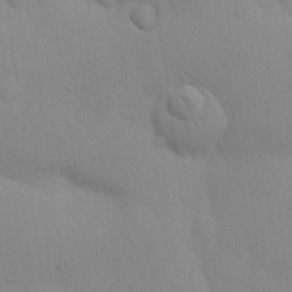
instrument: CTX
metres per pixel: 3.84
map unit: eHh
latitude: 16.9325
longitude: -62.7247
